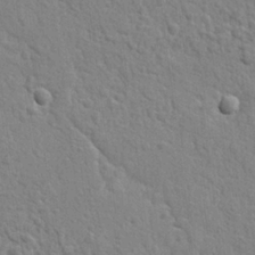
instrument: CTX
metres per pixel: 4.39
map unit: lAvf
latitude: -8.7463
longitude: -120.5357
